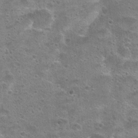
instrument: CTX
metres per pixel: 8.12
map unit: Hto
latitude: 22.6301
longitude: -48.8947
